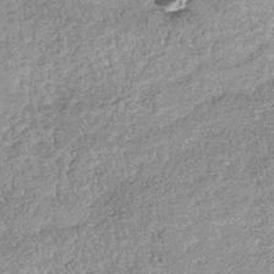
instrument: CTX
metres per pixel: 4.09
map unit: lHb
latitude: -36.0850
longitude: 66.1039
